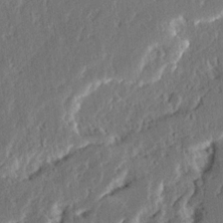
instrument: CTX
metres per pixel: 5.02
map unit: Ave
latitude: 14.4223
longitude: -137.1403
